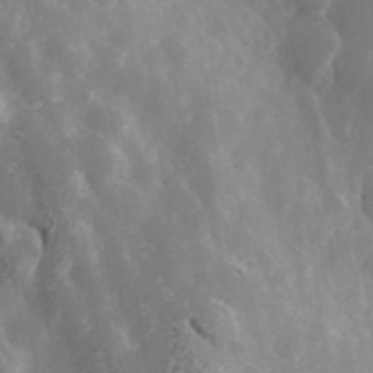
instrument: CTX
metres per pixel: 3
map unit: Hve
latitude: 33.2726
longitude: 149.7289
